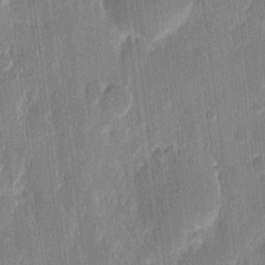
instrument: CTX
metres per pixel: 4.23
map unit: eHh
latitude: 11.3104
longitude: -70.3467
